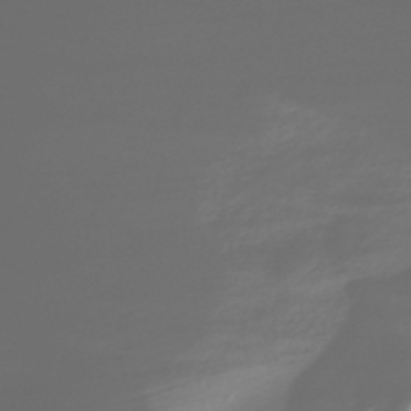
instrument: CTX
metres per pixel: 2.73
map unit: HNhu
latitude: -45.0298
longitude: 96.6897
